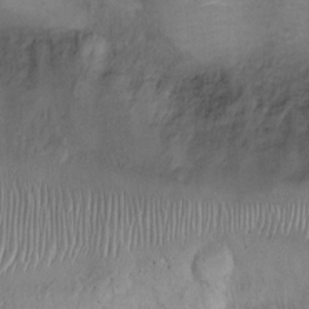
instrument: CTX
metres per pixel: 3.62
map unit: Ht
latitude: -3.7477
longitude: -15.0648
